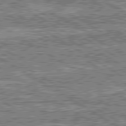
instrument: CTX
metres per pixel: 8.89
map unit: lApd
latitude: 80.6679
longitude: 173.0675
